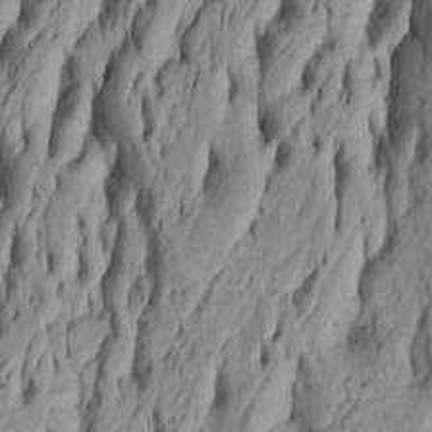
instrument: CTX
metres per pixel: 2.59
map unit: Htu
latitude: -5.8989
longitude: 151.5777
